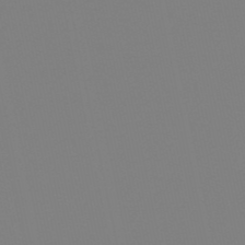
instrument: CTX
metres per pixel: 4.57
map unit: eHb
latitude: -50.7274
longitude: 76.3117
